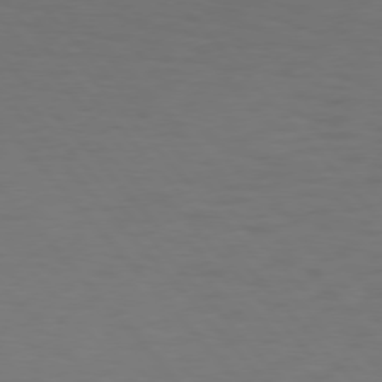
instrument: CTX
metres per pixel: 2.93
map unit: Hpe
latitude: 75.5749
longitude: -133.4049
